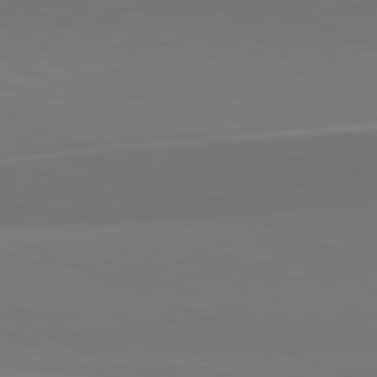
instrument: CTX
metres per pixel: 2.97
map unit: lApd
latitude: 81.9150
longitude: 150.6141
